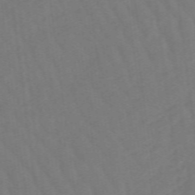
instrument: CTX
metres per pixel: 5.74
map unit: lHb
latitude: -49.0676
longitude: 83.5021
